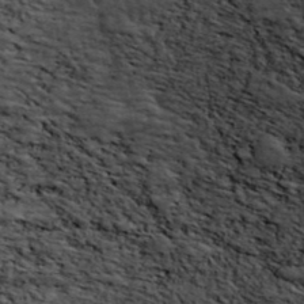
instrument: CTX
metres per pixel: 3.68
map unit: ANa
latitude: 41.8394
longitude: 52.1605
